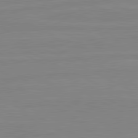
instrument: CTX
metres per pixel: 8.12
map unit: lApd
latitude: 81.0269
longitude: -177.3481
